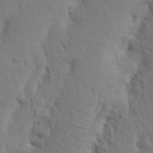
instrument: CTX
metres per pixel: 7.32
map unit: Nhu
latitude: 16.3656
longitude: -75.7450
